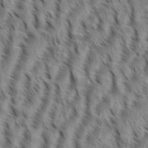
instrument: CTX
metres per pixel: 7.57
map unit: eHh
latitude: 34.9702
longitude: -138.5924
